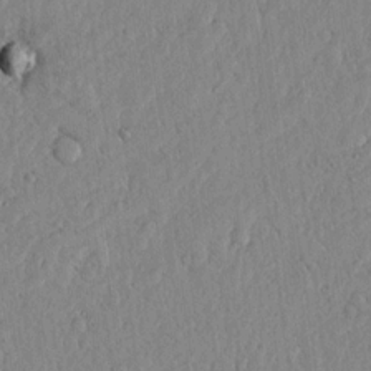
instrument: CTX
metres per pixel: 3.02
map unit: lHvf
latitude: 17.8772
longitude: -116.2523
